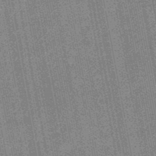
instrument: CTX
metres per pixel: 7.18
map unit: HNb
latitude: -49.3132
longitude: -38.5357
